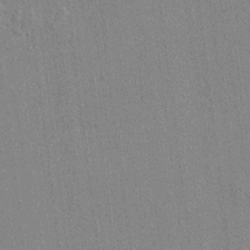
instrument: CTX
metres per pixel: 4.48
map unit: lAvf
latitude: 7.7639
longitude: 166.6141
